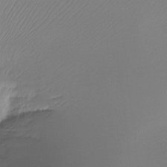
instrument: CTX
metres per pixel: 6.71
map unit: Ht
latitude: -16.0661
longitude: -45.6127
